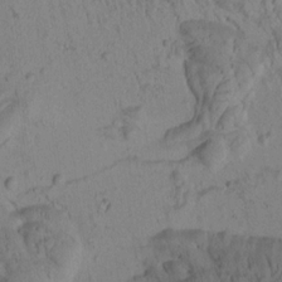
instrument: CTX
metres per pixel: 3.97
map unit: Htu
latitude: -3.7477
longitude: 172.9542
